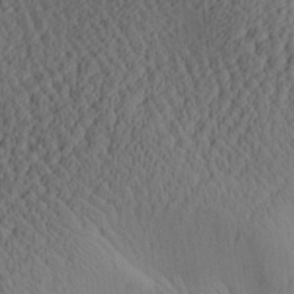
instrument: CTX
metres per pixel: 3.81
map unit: Aa
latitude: 28.8569
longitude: -136.0633
